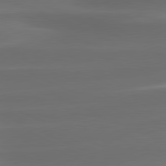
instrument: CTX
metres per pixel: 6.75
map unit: lApd
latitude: 81.2915
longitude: -142.9892
